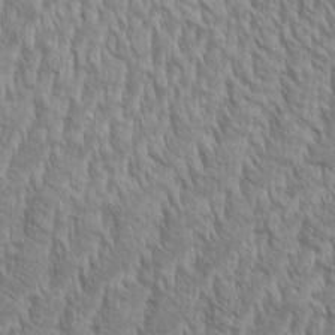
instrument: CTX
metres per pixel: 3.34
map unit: Aa
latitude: 8.9136
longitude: -130.1011
